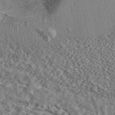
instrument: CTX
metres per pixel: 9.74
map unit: ANa
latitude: 45.4993
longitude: 45.6155
